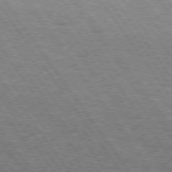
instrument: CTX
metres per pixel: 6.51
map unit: Hpe
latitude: 74.5924
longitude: -150.1389
